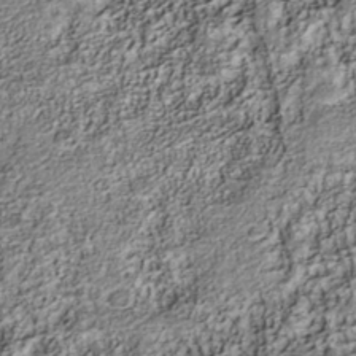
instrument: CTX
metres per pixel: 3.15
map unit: Nhu
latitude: -40.8786
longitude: -84.0822
